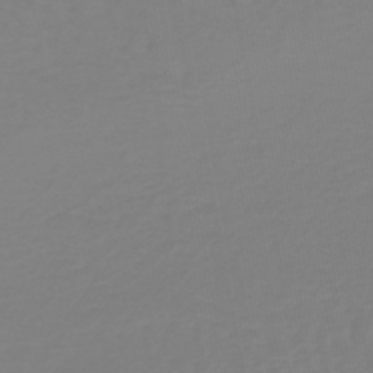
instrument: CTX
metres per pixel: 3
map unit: lHb
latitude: -41.6722
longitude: 63.9367
